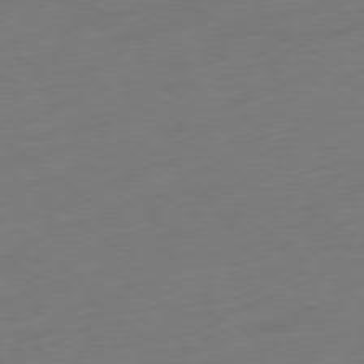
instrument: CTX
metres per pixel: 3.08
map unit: Ap
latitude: -78.8975
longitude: -68.2334
